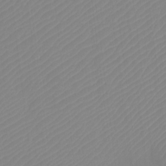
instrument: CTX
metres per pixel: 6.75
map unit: Htu
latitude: -12.0094
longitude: -70.7246
